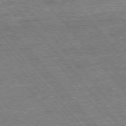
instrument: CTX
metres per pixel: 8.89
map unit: Ap
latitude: -77.3321
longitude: -96.6301
